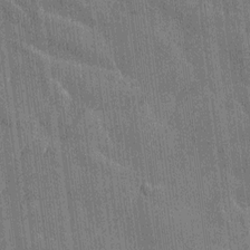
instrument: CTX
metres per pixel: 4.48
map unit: Htu
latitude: -8.3495
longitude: 176.5763
